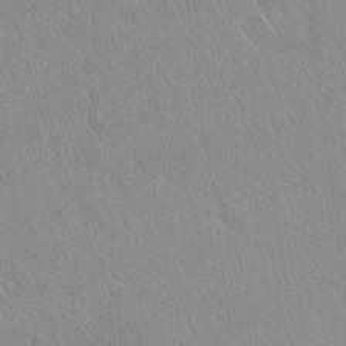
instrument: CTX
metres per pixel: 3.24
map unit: Hto
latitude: 17.3860
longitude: -58.0444
